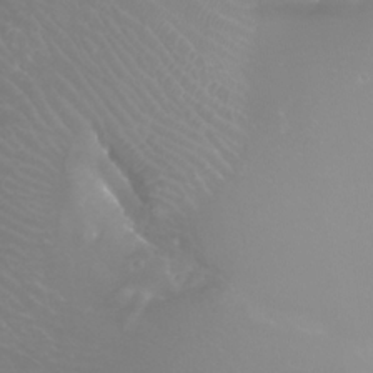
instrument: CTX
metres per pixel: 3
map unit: Aa
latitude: -8.0283
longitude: -71.2915
